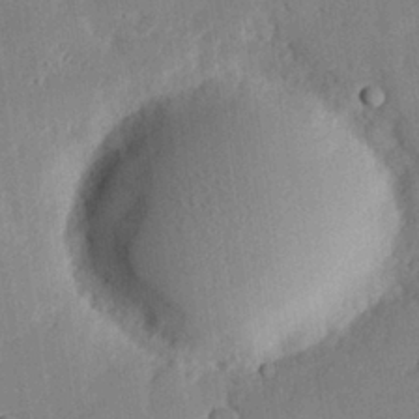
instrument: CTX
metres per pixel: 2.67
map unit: eHh
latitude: 27.8583
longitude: -82.2333
